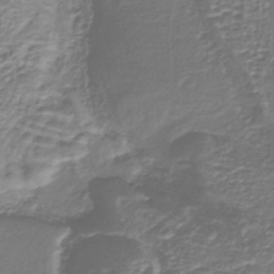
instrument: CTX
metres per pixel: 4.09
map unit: lHb
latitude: -38.7274
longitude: 59.0297
